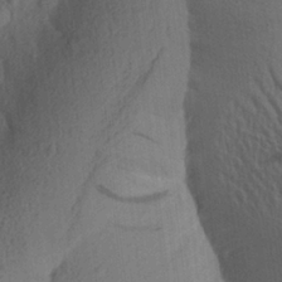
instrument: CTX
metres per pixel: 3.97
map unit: Aa
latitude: 23.9717
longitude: -148.8569
